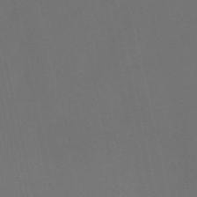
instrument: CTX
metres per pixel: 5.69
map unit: HNb
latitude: -52.5195
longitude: -48.7813
